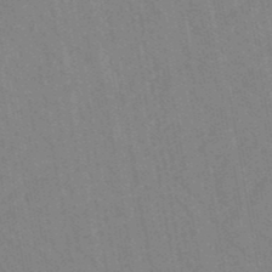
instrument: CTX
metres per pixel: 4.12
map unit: lHb
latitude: -48.2362
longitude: 73.2376
